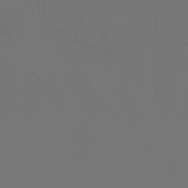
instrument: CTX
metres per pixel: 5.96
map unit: Nhu
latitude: -1.9745
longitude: -75.8017
